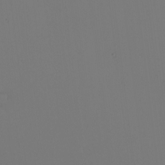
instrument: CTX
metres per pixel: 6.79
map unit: Nhu
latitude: -0.3873
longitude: -74.7813
